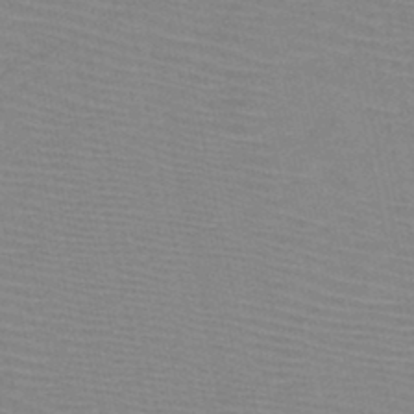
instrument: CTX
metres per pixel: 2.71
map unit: HNb
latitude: -45.7478
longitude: -41.7260
